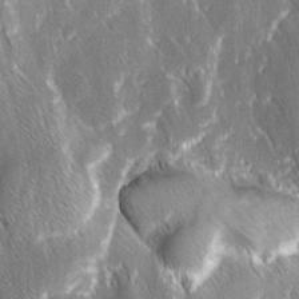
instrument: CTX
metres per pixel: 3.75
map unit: Ave
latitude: 8.9136
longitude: -104.8002
